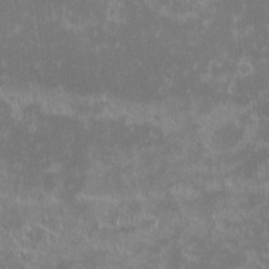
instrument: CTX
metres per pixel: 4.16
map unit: eHh
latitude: -1.2187
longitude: -85.1403
